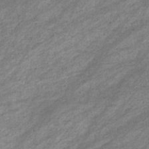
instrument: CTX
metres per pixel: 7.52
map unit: eHb
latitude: -32.8786
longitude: 70.6896
